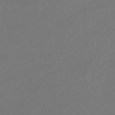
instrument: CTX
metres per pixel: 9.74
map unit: lHb
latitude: -42.7085
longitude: 67.7100
